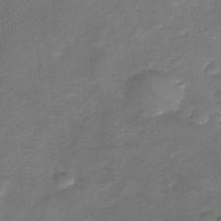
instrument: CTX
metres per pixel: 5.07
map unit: Nhe
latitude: -35.5399
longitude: -89.7450
